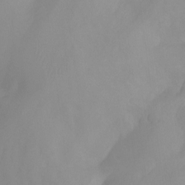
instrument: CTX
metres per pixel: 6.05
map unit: Aa
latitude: -13.5777
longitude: -59.1025
